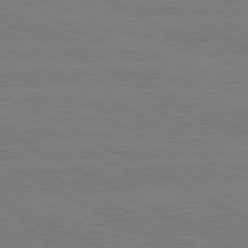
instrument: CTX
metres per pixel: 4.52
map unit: lApd
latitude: 80.7624
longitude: -127.3482
